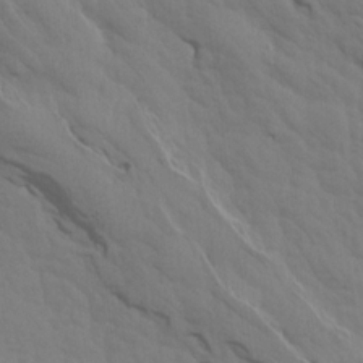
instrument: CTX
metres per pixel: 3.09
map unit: Aa
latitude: 15.7261
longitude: -145.6127
